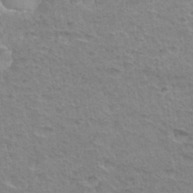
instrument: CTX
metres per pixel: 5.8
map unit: Hto
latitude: 35.1214
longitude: -46.1011
